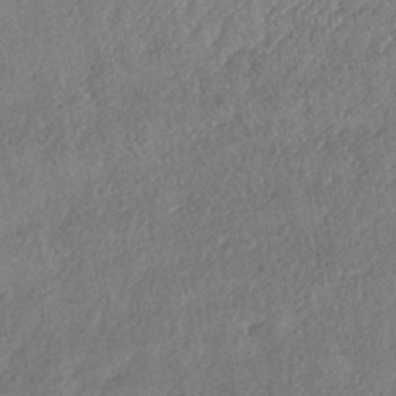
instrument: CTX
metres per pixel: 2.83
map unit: eHh
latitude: -41.0108
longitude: 120.0472
